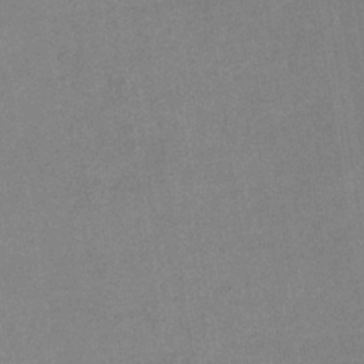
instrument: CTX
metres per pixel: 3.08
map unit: eHb
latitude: -35.2754
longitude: 73.5021
